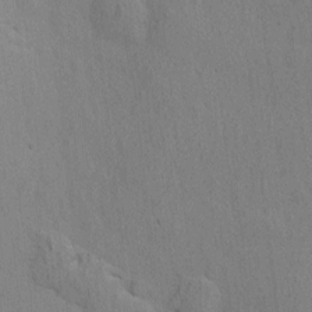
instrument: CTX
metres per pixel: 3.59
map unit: eHh
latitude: 2.8191
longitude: -78.8002
